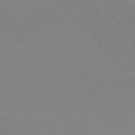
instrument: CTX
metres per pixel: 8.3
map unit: Ap
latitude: -73.7288
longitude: -72.2712
